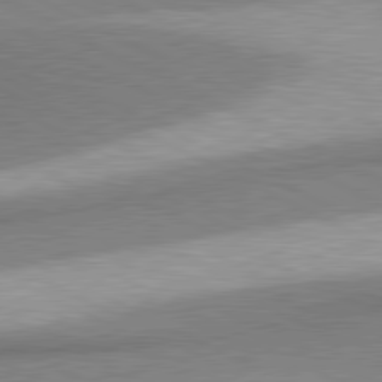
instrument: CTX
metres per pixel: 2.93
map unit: lApd
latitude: 80.7057
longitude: 164.5952
